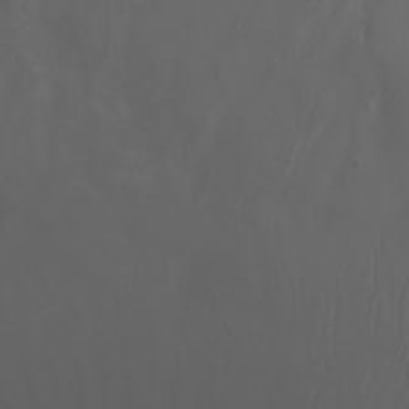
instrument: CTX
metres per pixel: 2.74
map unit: Nhu
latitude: -7.1053
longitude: -85.0836
